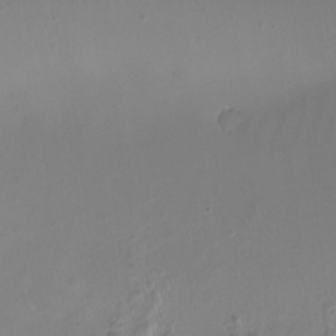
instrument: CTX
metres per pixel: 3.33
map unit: Nhu
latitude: -13.4077
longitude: -63.5749
